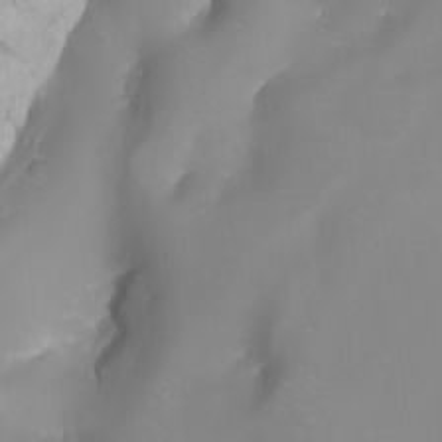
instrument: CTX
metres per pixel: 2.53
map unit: Nhu
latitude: -8.2739
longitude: -82.9135
